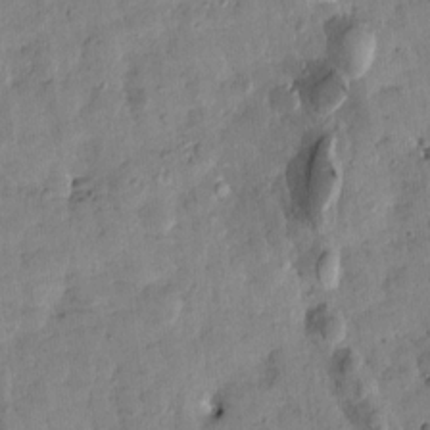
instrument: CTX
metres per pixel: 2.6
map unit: Htu
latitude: 2.0444
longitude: 178.8408
